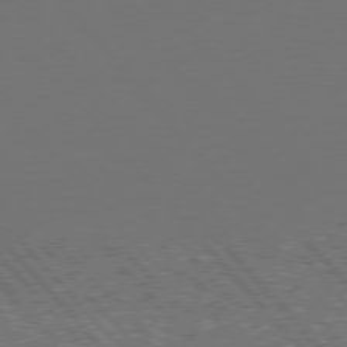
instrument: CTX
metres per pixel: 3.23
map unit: Hpe
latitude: 76.4034
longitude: -169.5182
